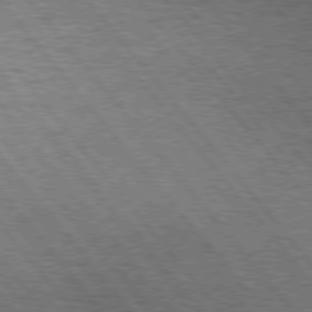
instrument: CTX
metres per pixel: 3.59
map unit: Hpe
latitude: 75.7261
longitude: -139.9906
